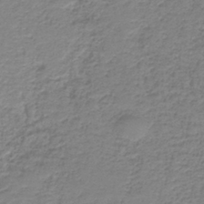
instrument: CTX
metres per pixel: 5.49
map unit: HNb
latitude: -38.1228
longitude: 50.8597
